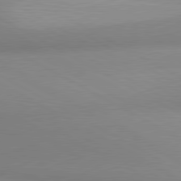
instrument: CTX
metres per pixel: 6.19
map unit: lApd
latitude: 80.8380
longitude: 135.8422
